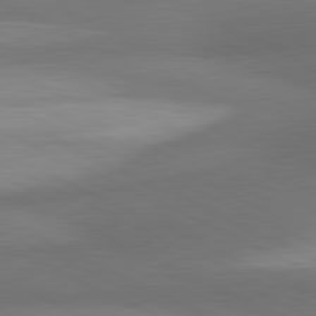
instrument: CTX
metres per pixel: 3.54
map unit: lApd
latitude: 81.1970
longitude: 139.0865
